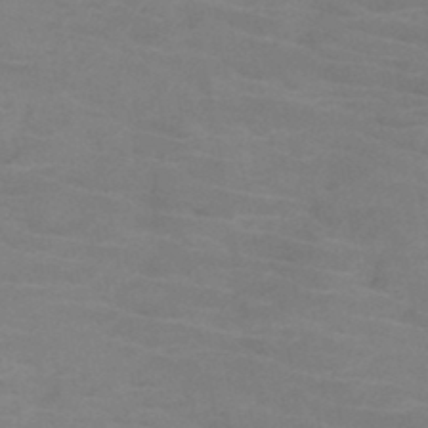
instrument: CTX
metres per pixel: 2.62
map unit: HNb
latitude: -46.5384
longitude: -46.5924
